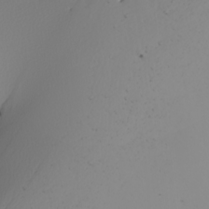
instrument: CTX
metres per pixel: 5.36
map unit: Nhu
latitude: -6.2739
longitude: -93.9528
